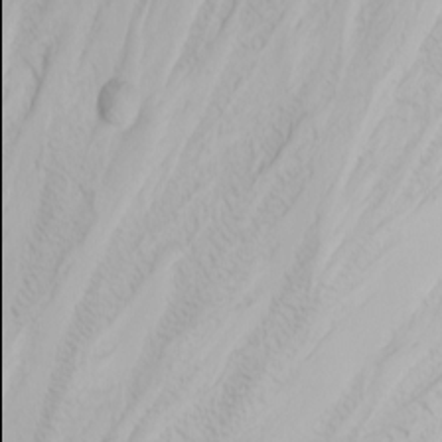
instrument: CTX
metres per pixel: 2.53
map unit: Nhu
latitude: -4.3117
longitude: -85.9906
